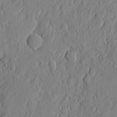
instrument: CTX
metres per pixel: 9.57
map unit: eHh
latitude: 6.5357
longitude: -73.5938
